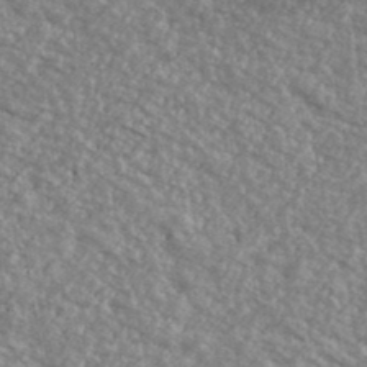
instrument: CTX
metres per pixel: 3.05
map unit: Ave
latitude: 39.8772
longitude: -111.1025
